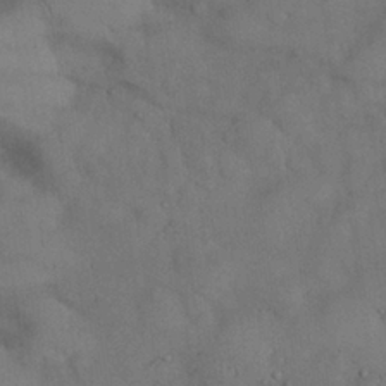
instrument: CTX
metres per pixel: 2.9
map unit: Nhu
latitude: 27.1970
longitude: -70.9136
